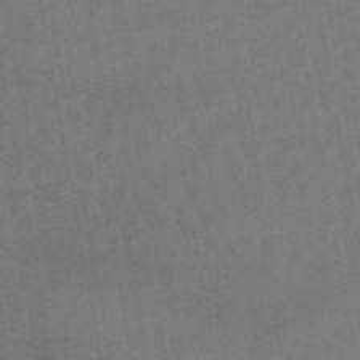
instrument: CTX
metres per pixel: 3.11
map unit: lHb
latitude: -45.8800
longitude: 66.6896
